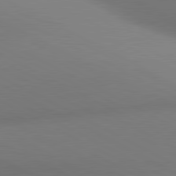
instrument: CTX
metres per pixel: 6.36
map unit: lApd
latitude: 80.9892
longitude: 132.7841
